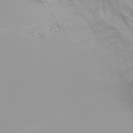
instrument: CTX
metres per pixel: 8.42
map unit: Nhu
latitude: -8.1417
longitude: -82.5734
